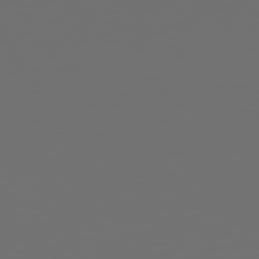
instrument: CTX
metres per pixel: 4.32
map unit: Hpe
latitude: 77.7260
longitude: -177.7638
